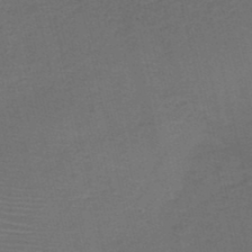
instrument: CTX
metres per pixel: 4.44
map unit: HNb
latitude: -47.8611
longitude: -41.3481
